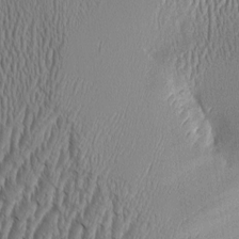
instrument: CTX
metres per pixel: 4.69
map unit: Aa
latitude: 9.2537
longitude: -129.2348
